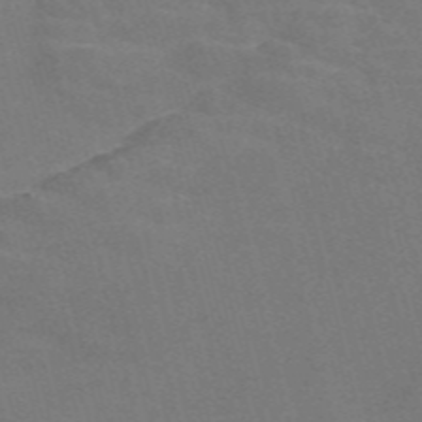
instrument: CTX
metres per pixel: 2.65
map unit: Nve
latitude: -58.4628
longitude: 63.6344
